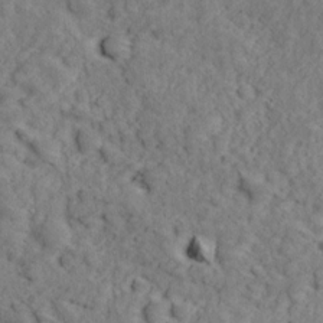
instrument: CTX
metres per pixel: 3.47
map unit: Ave
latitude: 18.5734
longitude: -135.1214
